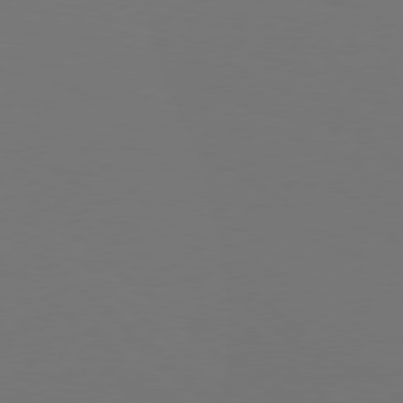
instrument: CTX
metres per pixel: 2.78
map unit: Hpe
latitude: 77.7071
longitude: -122.1389
